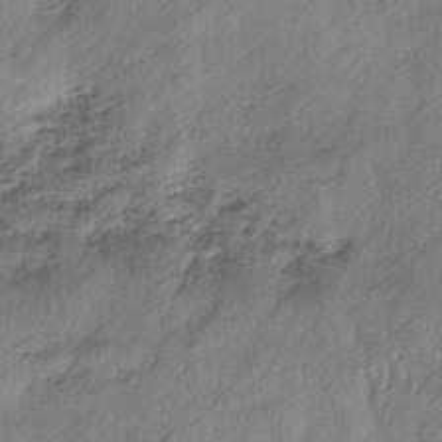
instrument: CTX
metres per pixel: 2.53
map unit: lHb
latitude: -35.0486
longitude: 68.1227
